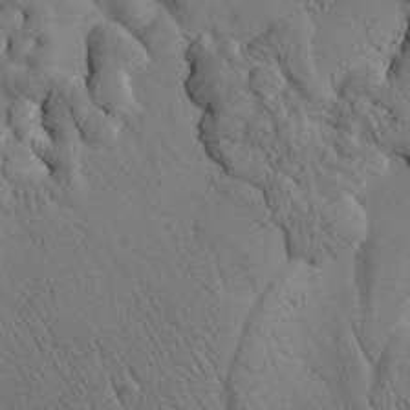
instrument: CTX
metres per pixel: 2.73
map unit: Htu
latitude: 3.0458
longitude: 178.2928
